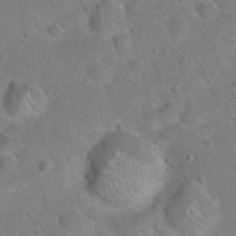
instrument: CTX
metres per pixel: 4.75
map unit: Hto
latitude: 20.7813
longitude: -50.1388
